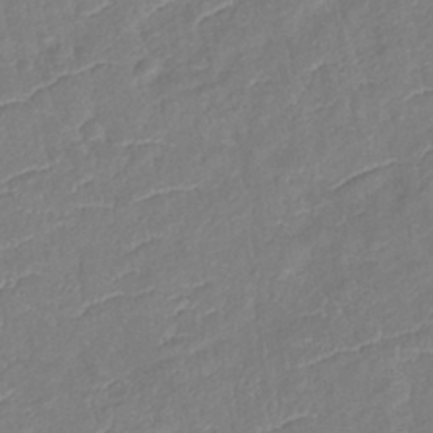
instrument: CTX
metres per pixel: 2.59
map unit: eHb
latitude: -38.0472
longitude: 75.7667
